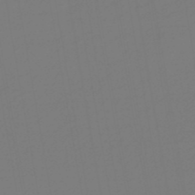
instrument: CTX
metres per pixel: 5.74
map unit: HNb
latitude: -49.0676
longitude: 59.5210
